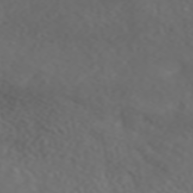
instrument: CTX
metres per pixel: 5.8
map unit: ANa
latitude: 45.2726
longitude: 21.7855
